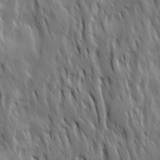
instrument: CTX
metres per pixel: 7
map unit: Ave
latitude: 15.2726
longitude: -134.5168
